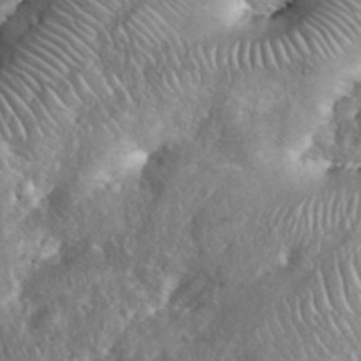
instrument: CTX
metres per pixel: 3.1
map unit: eHh
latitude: 38.6679
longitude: -57.1403
